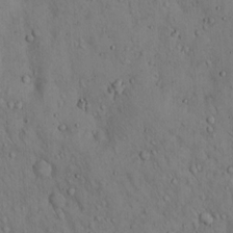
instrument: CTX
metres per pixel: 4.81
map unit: Hto
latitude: 14.8758
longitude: -59.5182
